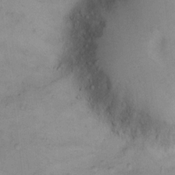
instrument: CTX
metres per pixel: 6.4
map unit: Ht
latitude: 12.2901
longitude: -39.4048
